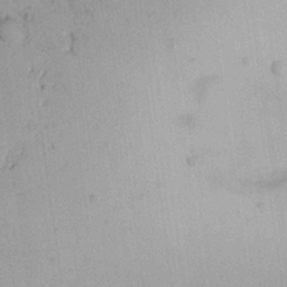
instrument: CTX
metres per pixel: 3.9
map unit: Aa
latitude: 21.4805
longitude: -147.1404
